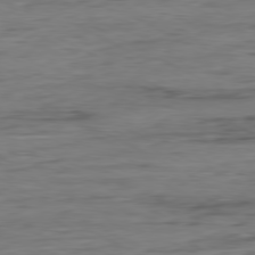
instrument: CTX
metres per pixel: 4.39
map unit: Ap
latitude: -80.8786
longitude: -95.4049
